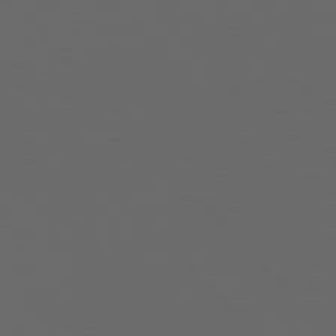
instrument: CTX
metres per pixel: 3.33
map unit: Hpe
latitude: 77.0647
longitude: -166.3656
